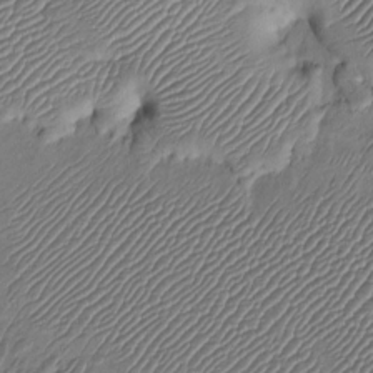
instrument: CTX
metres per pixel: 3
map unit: Htu
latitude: -6.8408
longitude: 155.2187
